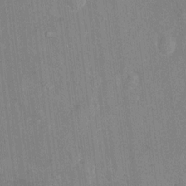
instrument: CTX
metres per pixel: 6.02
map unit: Ht
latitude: -9.8800
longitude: -36.1389
